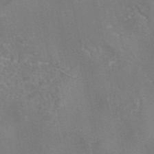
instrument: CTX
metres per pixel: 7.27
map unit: eAb
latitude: 45.6883
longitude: 107.9367
